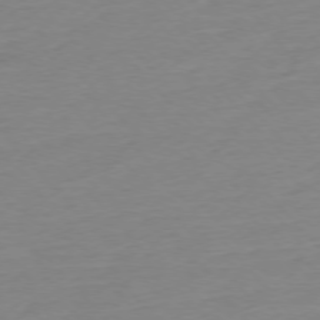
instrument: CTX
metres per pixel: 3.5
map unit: Hpe
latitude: -76.6141
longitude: -14.9136
